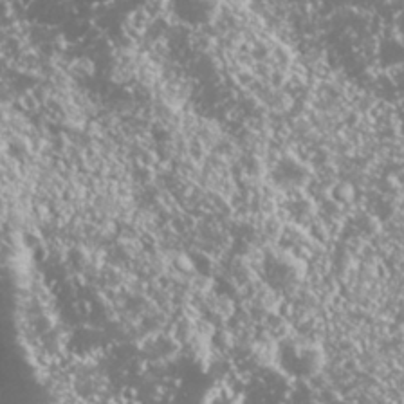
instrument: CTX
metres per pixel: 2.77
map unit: Nhu
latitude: 26.7246
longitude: -60.5545
